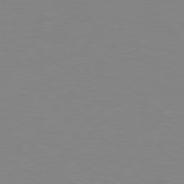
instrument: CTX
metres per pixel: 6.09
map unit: Hpe
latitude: 78.6302
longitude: -165.0269
